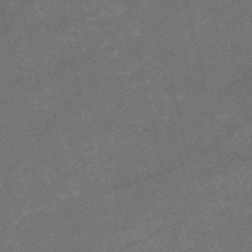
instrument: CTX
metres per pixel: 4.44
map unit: HNb
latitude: -52.5951
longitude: -40.6490
